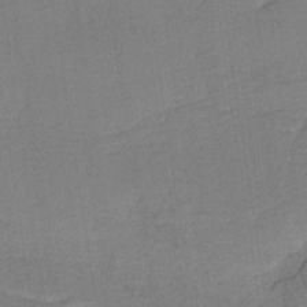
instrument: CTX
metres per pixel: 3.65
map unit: lHb
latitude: -34.5574
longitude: 63.6722
